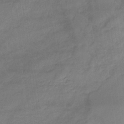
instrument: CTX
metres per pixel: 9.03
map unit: lHb
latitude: -33.1431
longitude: 68.8597
